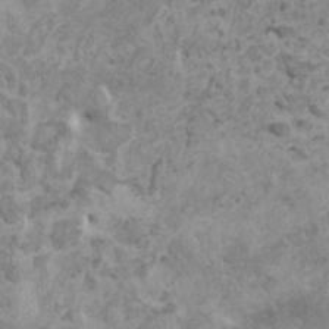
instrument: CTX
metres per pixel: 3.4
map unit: HNhu
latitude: -0.6708
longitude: 2.3873
